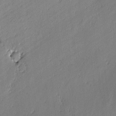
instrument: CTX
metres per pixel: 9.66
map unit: lAvf
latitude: -2.3873
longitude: -108.3845
